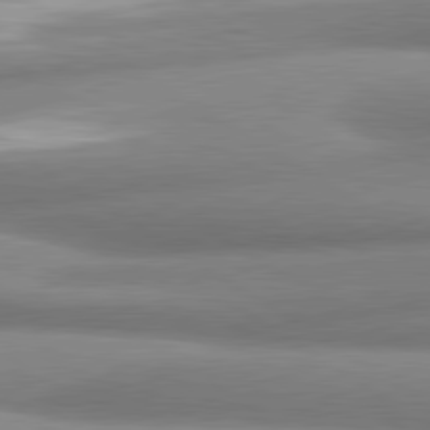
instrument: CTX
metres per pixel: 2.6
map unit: lApd
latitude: 80.9892
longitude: -177.9906
